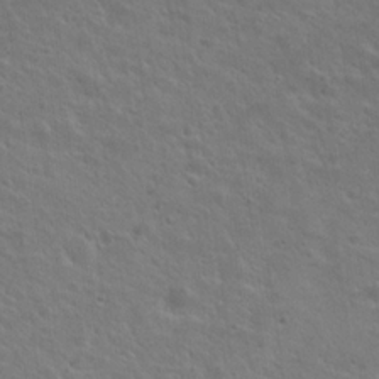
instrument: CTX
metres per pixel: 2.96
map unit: Hto
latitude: 20.3656
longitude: -54.5357
